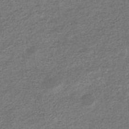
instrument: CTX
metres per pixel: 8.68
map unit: eHb
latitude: -36.4629
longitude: 80.6141
